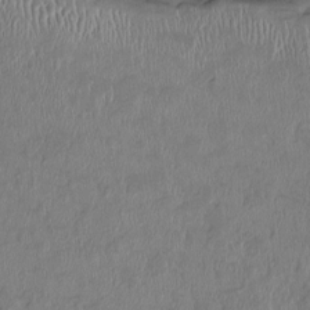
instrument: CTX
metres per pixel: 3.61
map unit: HNhu
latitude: 2.0633
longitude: -5.4993
